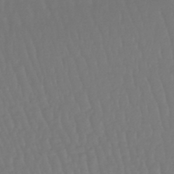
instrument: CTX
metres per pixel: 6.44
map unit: lHb
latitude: -47.4454
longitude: 62.5951
